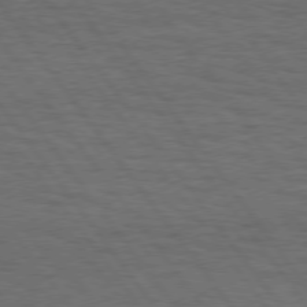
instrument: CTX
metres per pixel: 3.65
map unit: Hpe
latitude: 75.4049
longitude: -136.3468
